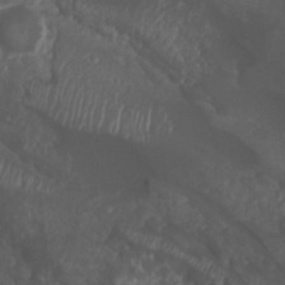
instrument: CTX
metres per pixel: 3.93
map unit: Nhu
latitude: 7.3671
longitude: -21.2915
